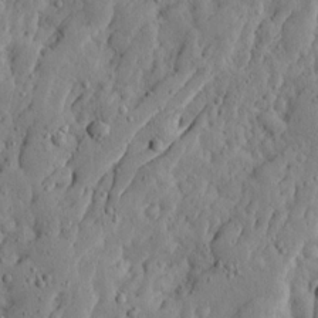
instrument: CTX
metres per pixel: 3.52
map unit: Ave
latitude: 13.7072
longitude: -133.6694
